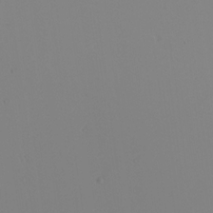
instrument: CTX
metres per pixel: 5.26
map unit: Nhu
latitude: -6.1039
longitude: -95.0459
